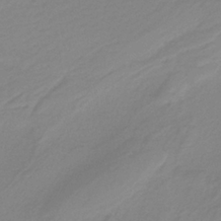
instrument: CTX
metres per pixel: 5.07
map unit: HNb
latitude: -37.2187
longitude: 53.9556
